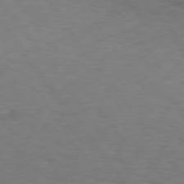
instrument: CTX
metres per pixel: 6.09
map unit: Hpe
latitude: 74.3089
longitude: -131.1593
